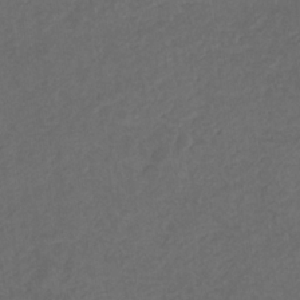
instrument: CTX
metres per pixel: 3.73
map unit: eHb
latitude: -32.1606
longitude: 72.3495
